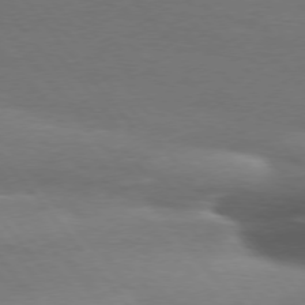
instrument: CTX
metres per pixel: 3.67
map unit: Hpe
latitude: 74.9892
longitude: -131.7828
